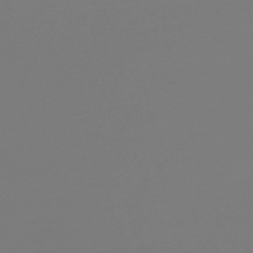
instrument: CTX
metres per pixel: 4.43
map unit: lHb
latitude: -45.8611
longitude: 59.4643
